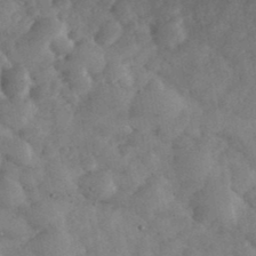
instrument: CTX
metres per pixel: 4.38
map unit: eHh
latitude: 37.1592
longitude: -67.7638
